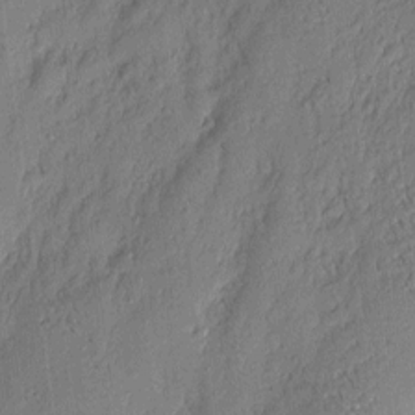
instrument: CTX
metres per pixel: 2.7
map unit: eHh
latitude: 4.1389
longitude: -76.6112
